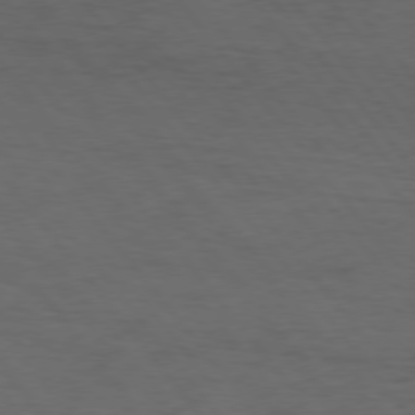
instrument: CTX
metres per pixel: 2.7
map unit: Hpe
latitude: 75.1781
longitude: -145.5371
